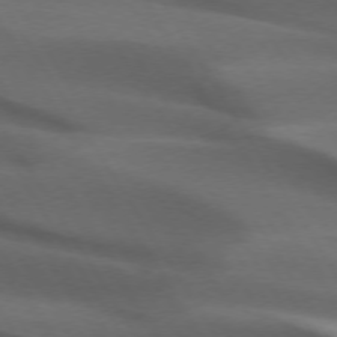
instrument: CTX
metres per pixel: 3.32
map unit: lApd
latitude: 73.1593
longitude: -52.0633
